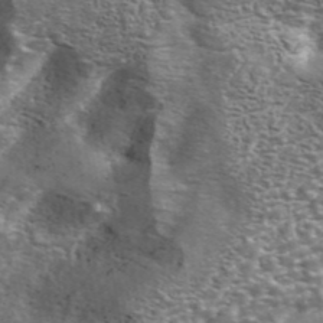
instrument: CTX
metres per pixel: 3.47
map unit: eAb
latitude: 42.9703
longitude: 105.7855
